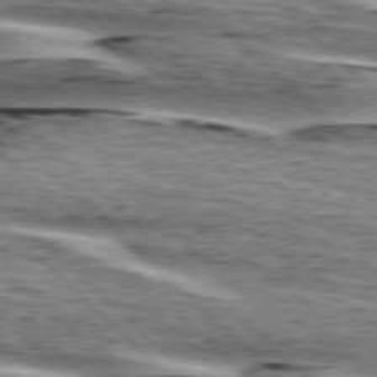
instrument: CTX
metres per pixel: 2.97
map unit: lApd
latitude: 76.4223
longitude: -79.8584
